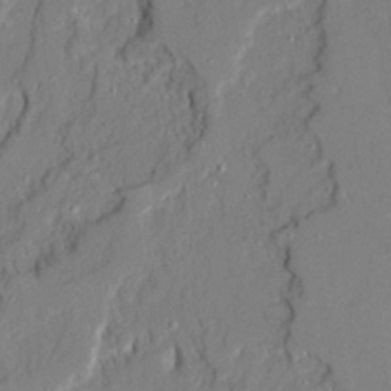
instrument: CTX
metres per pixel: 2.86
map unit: Ave
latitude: 21.6316
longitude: -128.7435
